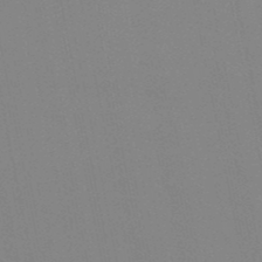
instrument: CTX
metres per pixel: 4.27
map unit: eHb
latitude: -50.0850
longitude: 68.9352
